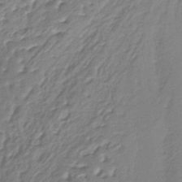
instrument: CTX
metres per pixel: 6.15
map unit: lHb
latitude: -36.8597
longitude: 58.5006
